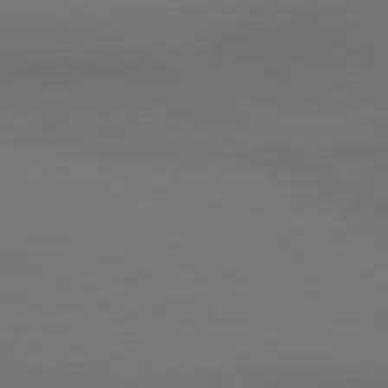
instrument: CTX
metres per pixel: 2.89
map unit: lApd
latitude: 81.2159
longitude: 153.4643
